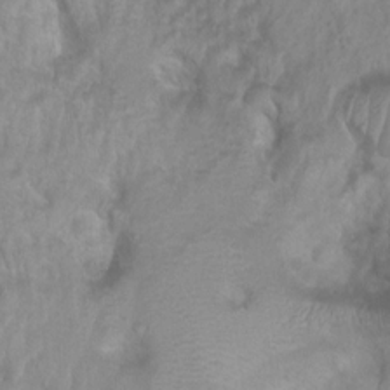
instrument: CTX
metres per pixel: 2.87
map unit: Htu
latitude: 3.6694
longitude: -21.8017
